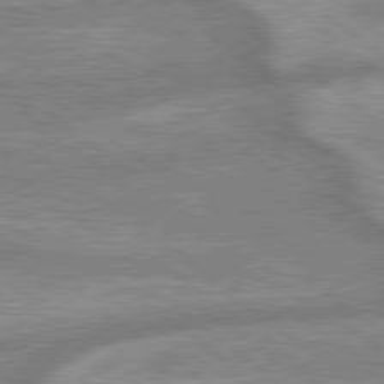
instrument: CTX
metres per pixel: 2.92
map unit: lApd
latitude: 79.3482
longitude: -170.5924
